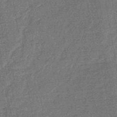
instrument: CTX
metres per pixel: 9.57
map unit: eHb
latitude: -45.6722
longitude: 87.2943
